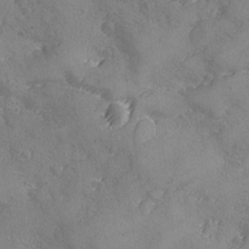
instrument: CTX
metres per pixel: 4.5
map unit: Ave
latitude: -8.1984
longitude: -118.1389
